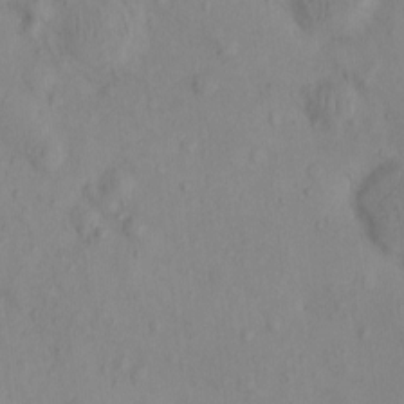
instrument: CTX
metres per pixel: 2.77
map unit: eHh
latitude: -0.3118
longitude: 16.2362
